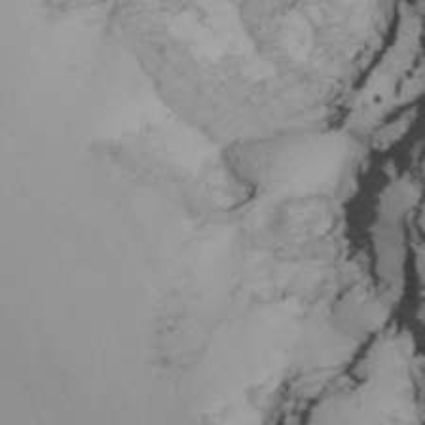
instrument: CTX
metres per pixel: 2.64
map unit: Nhu
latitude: -7.0297
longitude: -93.2348
